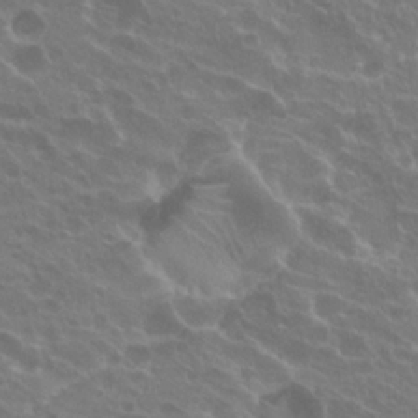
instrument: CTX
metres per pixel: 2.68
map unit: Hto
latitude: 24.0822
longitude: -38.5357
